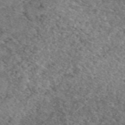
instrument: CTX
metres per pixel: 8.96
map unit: eAb
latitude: 49.7261
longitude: 113.0676
